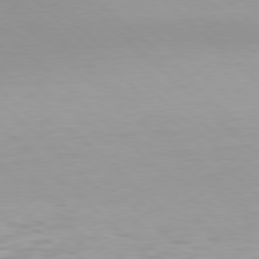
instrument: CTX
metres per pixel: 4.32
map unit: Hpe
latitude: 77.4048
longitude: -165.2726
